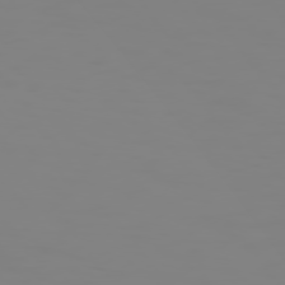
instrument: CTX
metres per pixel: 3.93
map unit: Hpe
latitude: 74.4979
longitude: -127.1781
